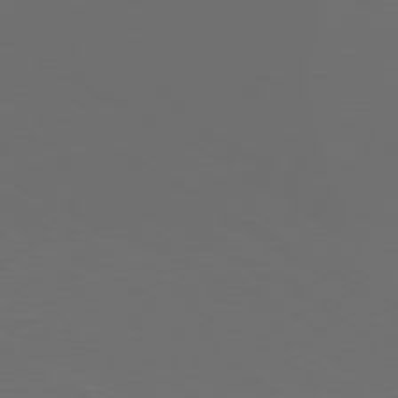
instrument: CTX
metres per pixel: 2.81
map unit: Ap
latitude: -79.8422
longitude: -91.8772
